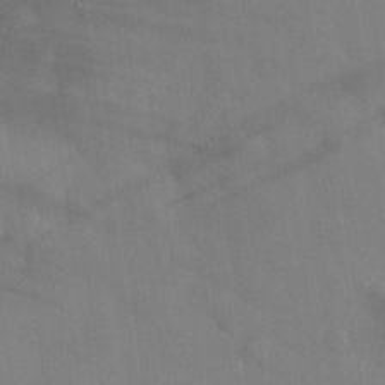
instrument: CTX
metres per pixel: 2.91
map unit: eHh
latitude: 30.9325
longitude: -72.4412
